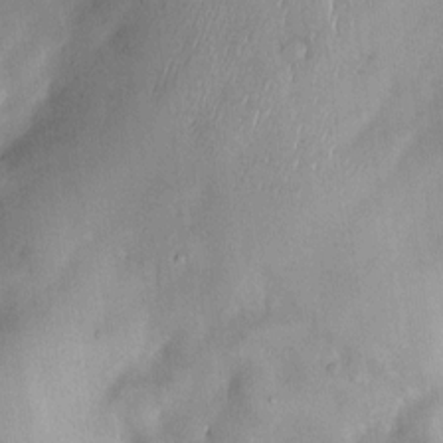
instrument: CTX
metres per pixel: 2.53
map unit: Nve
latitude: -22.8786
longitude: -138.8191
